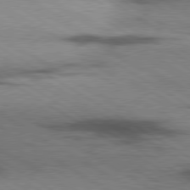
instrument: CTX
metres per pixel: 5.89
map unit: lApd
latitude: 79.8017
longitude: 167.5021
